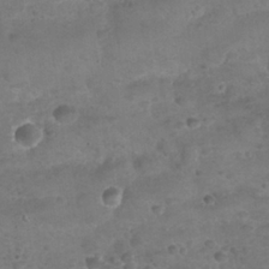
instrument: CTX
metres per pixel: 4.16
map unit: Nhu
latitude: 24.9513
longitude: -52.1578
